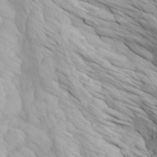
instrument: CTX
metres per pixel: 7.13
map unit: Htu
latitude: -4.1416
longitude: -73.3293
